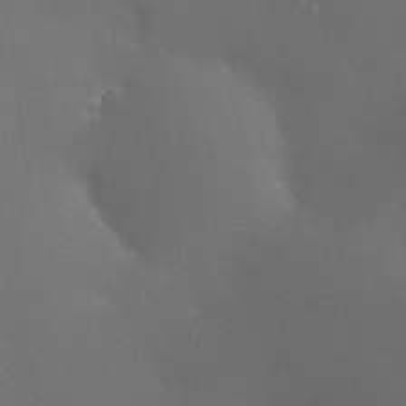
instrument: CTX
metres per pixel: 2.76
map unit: eHh
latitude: -4.4629
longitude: 19.3510
